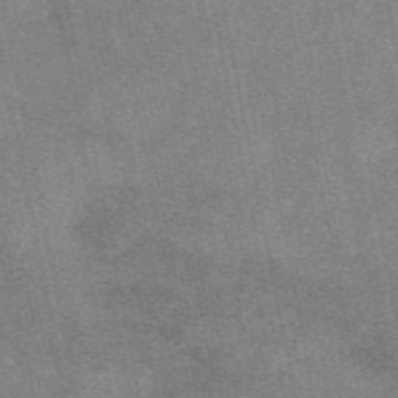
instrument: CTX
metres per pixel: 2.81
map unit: eAb
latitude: 47.7639
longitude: 121.4076
